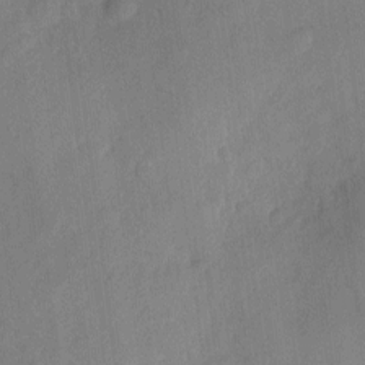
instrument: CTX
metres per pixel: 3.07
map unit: eHh
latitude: 3.8772
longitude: -72.4223
